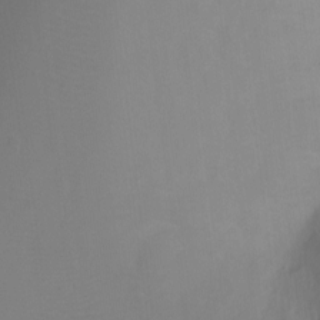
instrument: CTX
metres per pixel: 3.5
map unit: Ht
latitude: -4.6707
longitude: -25.0080
